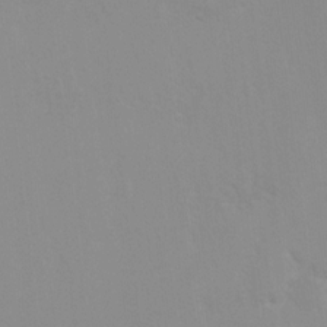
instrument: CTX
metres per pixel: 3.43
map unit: Hto
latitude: 7.9339
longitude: -34.8002
